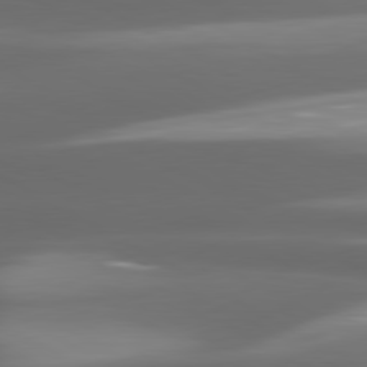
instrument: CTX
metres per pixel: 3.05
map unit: lApd
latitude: 80.4223
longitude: -139.8961
